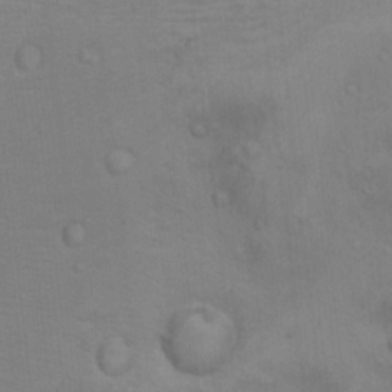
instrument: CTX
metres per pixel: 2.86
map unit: Hto
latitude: 11.8017
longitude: -35.8772
